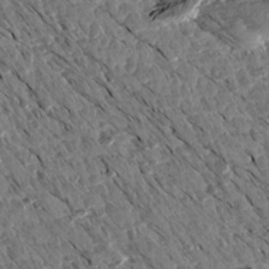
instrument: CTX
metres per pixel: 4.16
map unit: Aa
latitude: 14.0633
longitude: -143.5938
